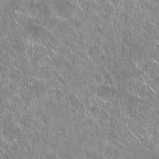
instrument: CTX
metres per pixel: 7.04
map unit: Nhu
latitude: 28.6112
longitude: -61.0269
